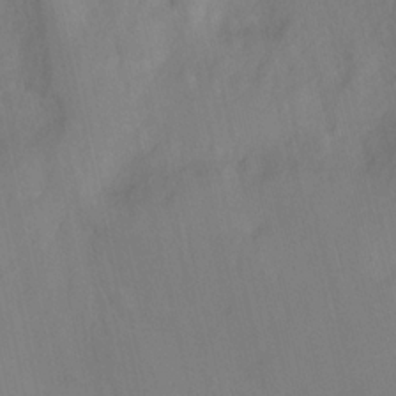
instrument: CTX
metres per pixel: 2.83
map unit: Hto
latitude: -7.7855
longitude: -41.2914
